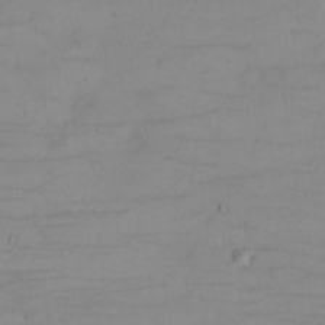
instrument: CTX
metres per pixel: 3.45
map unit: eHh
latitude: -5.5777
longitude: -80.9136
